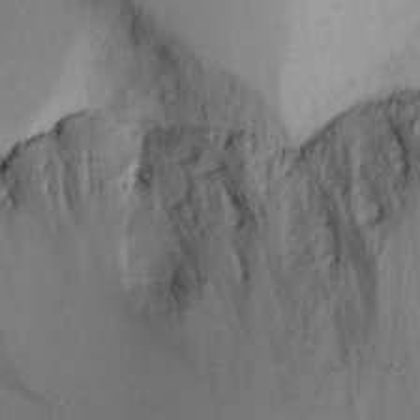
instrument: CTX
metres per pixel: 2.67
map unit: Aa
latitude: 20.2712
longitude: -144.8758
